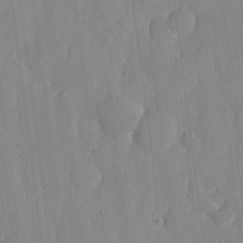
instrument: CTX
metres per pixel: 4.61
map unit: lHvf
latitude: 18.8569
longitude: -112.6490
